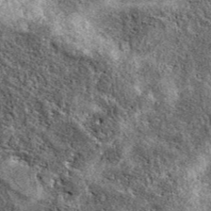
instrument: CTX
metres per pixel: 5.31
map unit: eAb
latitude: 39.6127
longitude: 106.2928
